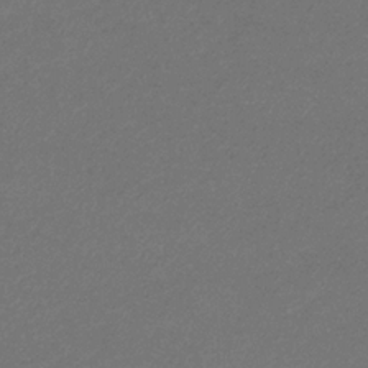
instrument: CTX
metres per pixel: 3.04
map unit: eHb
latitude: -32.3496
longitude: 69.5966
